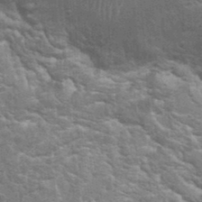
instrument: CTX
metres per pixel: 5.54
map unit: Hto
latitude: 23.7072
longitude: -47.4427
